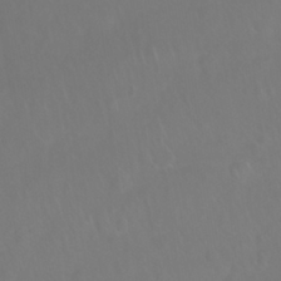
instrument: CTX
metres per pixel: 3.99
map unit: Nhu
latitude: 27.5938
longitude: -64.7057
